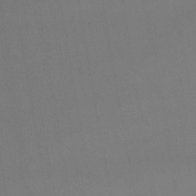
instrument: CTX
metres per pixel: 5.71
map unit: lHb
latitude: -44.1795
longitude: 76.8597
